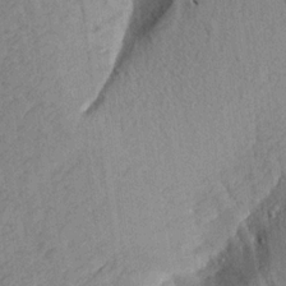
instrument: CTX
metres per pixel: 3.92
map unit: Aa
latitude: 18.4223
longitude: -145.8205
